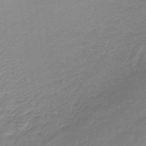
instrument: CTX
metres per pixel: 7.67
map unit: lHb
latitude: -42.0283
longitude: 59.3320
